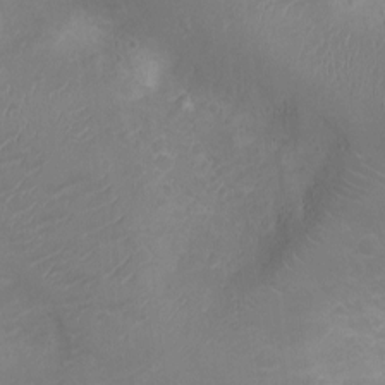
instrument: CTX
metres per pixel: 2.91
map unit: Ht
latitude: -3.5210
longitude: -16.4034
